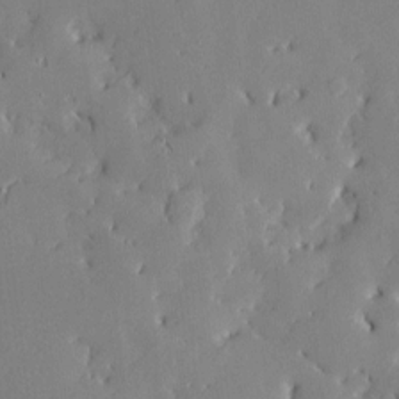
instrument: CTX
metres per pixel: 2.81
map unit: Htu
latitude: -7.8800
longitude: 175.8989
